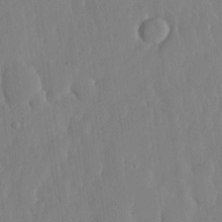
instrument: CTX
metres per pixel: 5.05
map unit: lHvf
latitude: 17.5938
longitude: -114.6868
